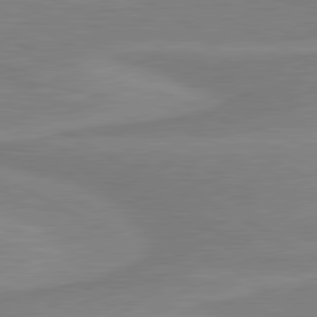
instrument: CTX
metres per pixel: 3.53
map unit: lApd
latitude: 81.1025
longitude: 171.5399
